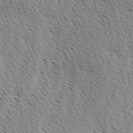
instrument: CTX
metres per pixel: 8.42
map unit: Ave
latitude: 0.9513
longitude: -115.1025
